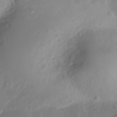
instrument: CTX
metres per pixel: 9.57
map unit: Nhe
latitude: -34.5196
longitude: -145.1781
